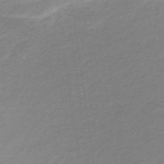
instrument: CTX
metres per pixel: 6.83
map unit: lHb
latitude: -34.3684
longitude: 68.7463
